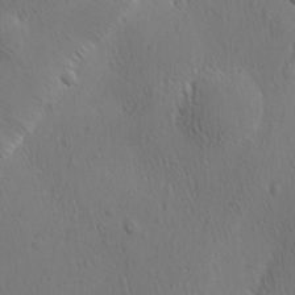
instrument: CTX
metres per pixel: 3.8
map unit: Ave
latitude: -8.3117
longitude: -121.4049
